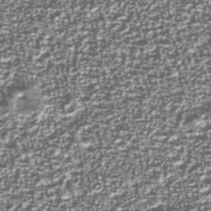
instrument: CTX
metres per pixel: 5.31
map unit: Nhu
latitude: -38.3873
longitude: -82.2711
